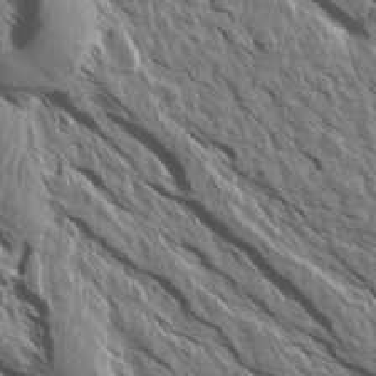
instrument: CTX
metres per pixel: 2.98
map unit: Aa
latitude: 14.3090
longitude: -143.2915
